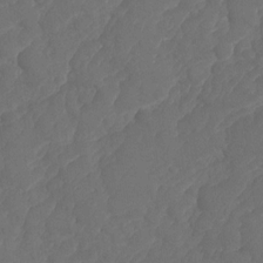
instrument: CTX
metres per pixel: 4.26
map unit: HNhu
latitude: -25.2187
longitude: 49.7100
